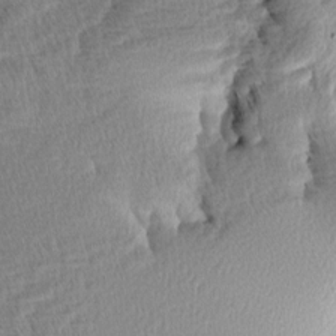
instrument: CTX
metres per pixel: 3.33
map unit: Aa
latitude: 7.3860
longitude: -137.4616
